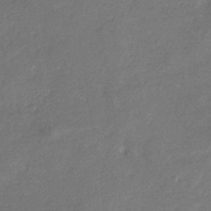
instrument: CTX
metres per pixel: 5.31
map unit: eHb
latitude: -33.5966
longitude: 73.6155
